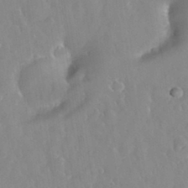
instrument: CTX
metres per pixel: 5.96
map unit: eHh
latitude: 33.1403
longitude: -59.9339
